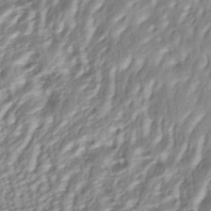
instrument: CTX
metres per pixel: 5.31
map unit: HNhu
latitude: -43.1620
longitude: 96.7274
